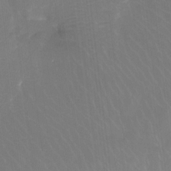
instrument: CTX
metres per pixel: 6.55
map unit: Htu
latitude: -13.5399
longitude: -46.1767
